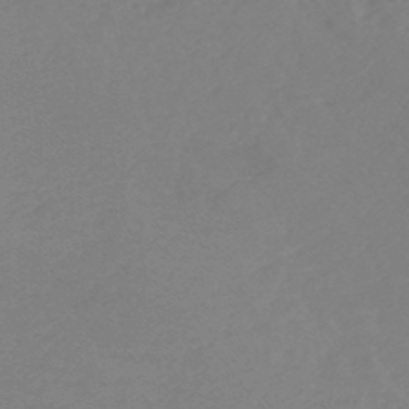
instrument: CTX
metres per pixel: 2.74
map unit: lHb
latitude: -45.7856
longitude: 64.0094
